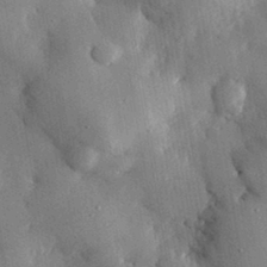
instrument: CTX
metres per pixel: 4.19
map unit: eHh
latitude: 30.1389
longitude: -79.9339
